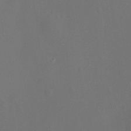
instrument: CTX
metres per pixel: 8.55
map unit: HNhu
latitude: 13.4616
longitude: 12.9353
